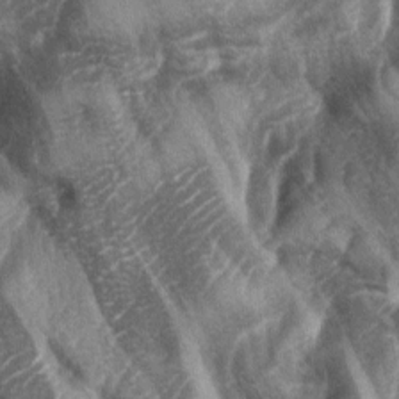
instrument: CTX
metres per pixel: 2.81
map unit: lAa
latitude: -4.4440
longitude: -127.1403
